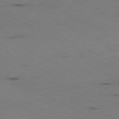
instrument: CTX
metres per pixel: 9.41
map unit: Ap
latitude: -80.9920
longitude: -70.6112
